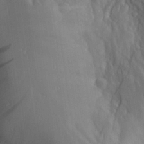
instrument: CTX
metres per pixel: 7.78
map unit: Aa
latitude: 26.8380
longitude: -132.6302
